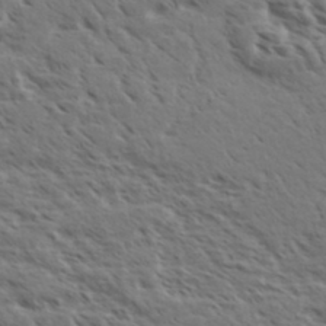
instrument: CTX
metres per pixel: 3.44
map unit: eHh
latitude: 35.7449
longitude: -139.0080
